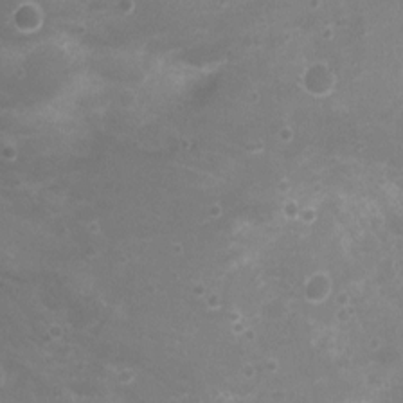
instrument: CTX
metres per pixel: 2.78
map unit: Nhu
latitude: 5.0269
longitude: -17.8394
